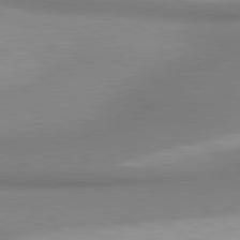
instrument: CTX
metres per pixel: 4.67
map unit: lApd
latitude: 80.6679
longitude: 163.7288
